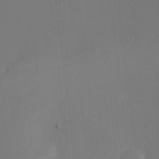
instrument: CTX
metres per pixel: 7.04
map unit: Ht
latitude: -16.9920
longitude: -41.7260
